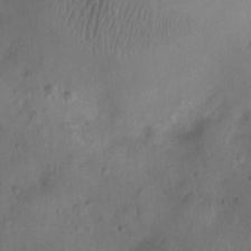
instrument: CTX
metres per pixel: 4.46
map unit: Ht
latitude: -9.9178
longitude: -22.5357
